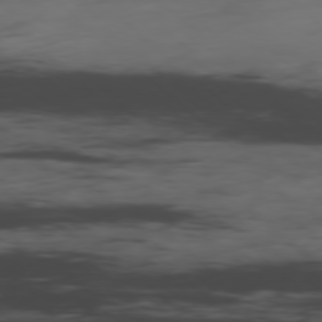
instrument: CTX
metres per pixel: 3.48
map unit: Hpe
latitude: -78.5762
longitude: -20.4412
